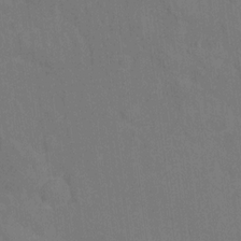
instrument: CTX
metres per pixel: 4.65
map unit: Hto
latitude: 14.4034
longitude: -36.0444
